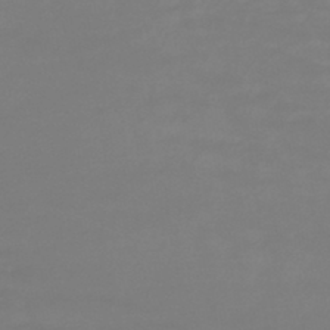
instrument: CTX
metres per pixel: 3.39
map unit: lHb
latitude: -44.8030
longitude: 79.5399
